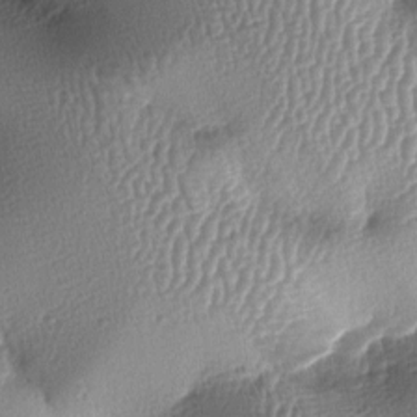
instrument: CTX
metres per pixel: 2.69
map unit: lAa
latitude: -6.3117
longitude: -127.5560
